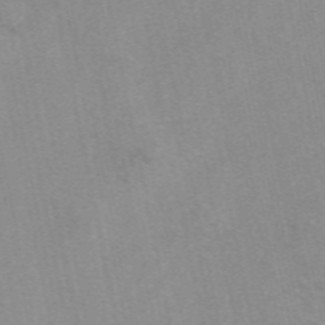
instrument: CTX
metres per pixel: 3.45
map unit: eAb
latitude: 49.0647
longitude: 103.5021
